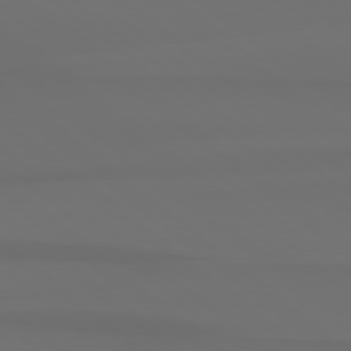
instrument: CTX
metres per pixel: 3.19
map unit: Hpe
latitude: 78.3845
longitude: -133.7828
